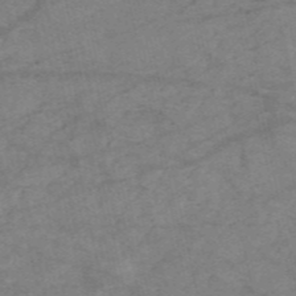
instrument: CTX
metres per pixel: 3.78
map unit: HNb
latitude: -54.4818
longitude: -43.6694
